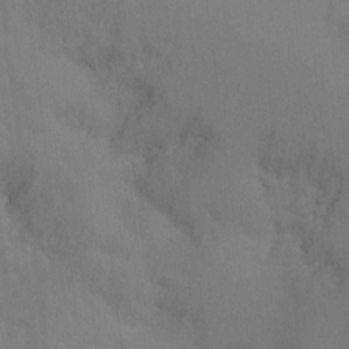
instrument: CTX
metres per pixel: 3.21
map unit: Nhu
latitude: -10.7463
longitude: -36.6113
